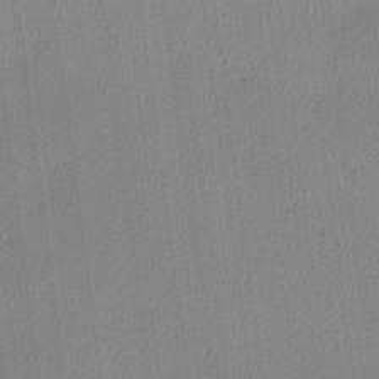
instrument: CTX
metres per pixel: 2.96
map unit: lHvf
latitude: -11.8611
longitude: -99.1970
